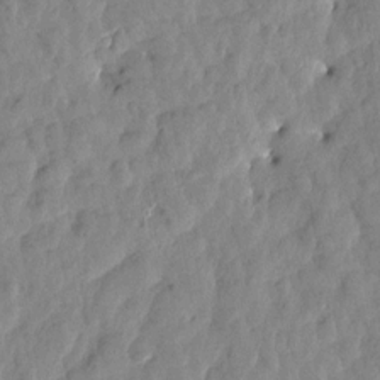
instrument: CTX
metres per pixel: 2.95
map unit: Htu
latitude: 1.6505
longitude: -179.8206
